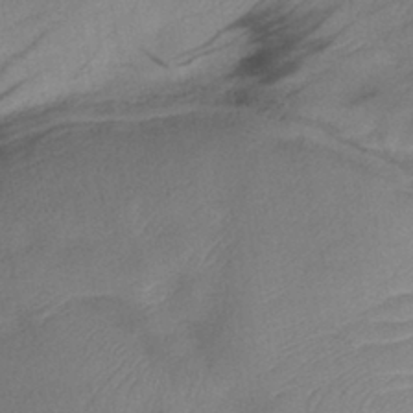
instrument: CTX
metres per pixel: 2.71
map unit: lHb
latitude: -41.0675
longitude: 78.2550
